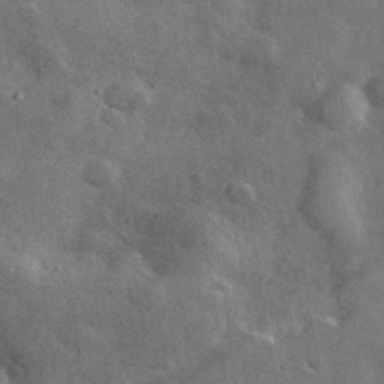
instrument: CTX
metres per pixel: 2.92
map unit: lHvf
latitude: 36.7813
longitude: -89.9151
